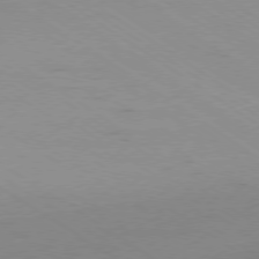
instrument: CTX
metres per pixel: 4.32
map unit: Ap
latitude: -79.3509
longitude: -93.7260
